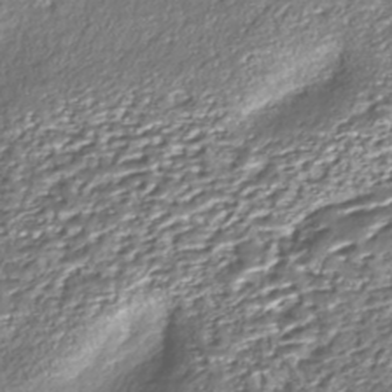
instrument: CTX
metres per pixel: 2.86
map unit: Nhe
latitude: -45.6911
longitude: 152.1794
